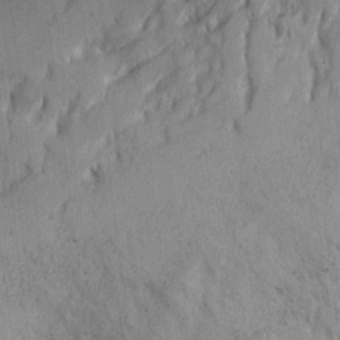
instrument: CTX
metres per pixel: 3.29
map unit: Ave
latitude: 22.9892
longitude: -134.4412
